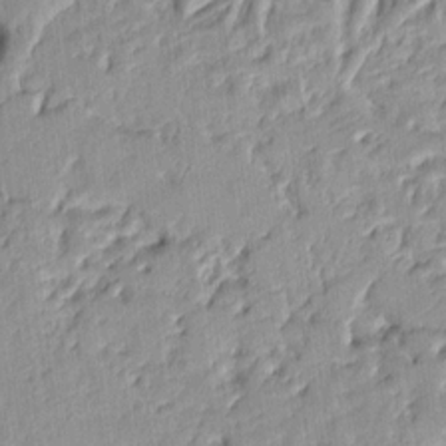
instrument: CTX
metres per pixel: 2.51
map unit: Ht
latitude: 7.9528
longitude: -77.6127
